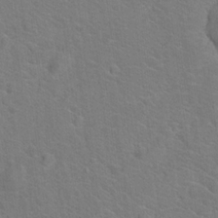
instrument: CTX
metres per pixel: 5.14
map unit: Hto
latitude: 19.0647
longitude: -43.8961
